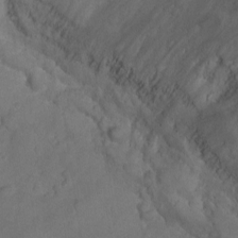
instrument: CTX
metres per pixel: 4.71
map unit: Ht
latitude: -1.6911
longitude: -20.2901
